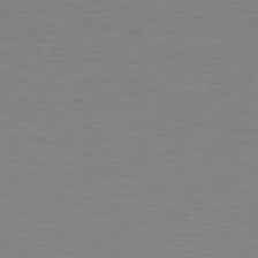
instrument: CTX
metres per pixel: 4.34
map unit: Hpe
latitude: 78.6491
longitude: -166.5734
